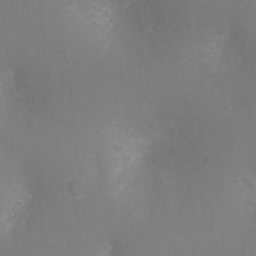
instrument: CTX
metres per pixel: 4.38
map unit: Ht
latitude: -2.9919
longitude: -26.0633
